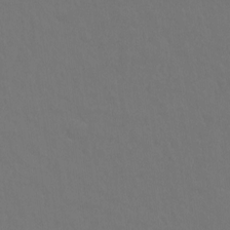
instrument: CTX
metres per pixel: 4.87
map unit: Hto
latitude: -10.4629
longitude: -37.3293
